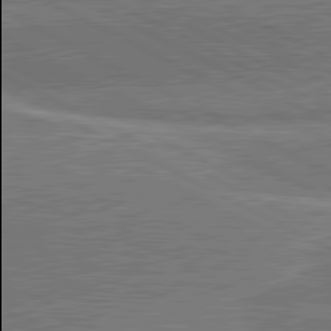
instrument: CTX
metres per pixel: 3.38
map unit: lApd
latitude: 81.1592
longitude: 142.0094
